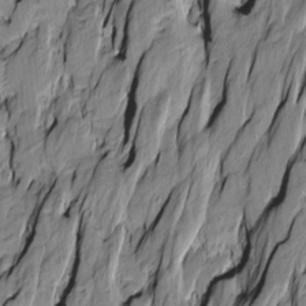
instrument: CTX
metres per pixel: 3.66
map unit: Htu
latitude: -10.0472
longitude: 176.6141
